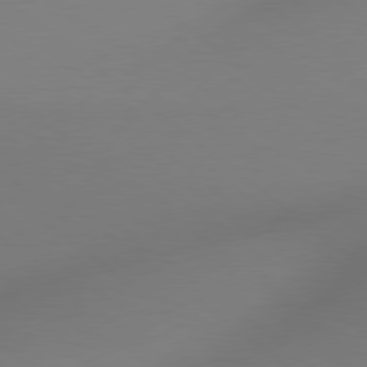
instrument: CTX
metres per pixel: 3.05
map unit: Hpe
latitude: 78.7435
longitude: 175.8800
